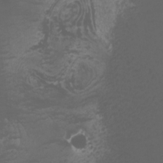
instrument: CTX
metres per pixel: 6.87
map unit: Nhu
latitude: -11.5210
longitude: -74.7813
